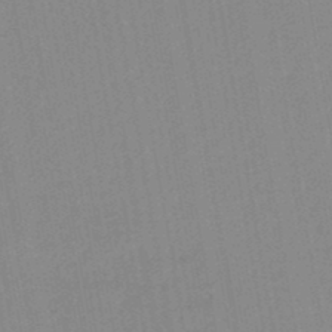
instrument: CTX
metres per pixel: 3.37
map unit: lHb
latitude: -46.1983
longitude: 72.8975
